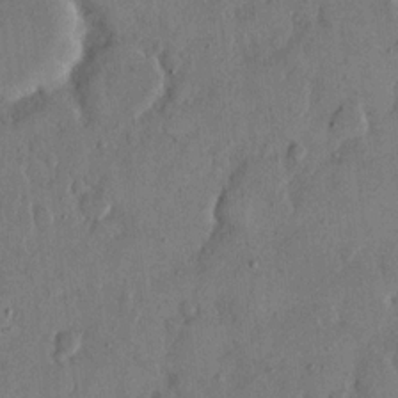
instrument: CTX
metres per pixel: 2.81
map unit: eHh
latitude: 14.2712
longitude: -68.4412
